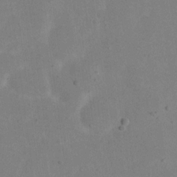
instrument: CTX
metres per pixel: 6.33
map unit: eHh
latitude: 18.7057
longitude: -71.0647
